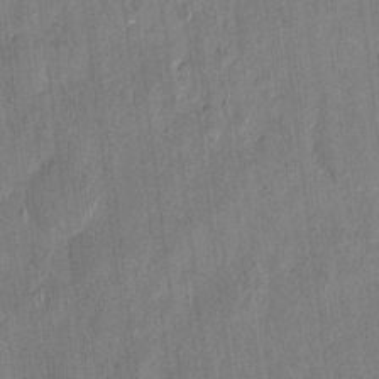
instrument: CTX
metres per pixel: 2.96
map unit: eHh
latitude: 12.8947
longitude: -68.5168
